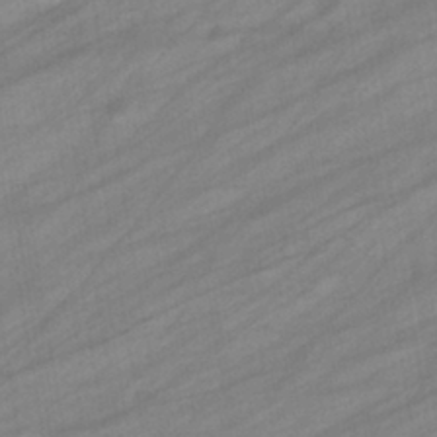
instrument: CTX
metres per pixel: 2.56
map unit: eHb
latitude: -39.0109
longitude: 81.8612
